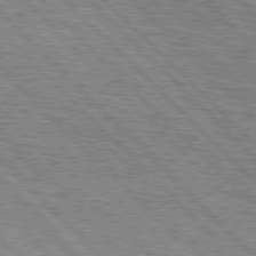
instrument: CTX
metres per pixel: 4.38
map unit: lApd
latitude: 76.7435
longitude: -73.7828
